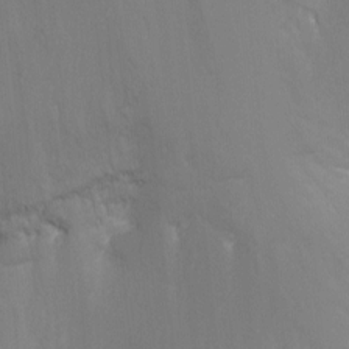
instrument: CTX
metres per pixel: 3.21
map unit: Nhu
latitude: -8.5196
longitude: -41.3292
